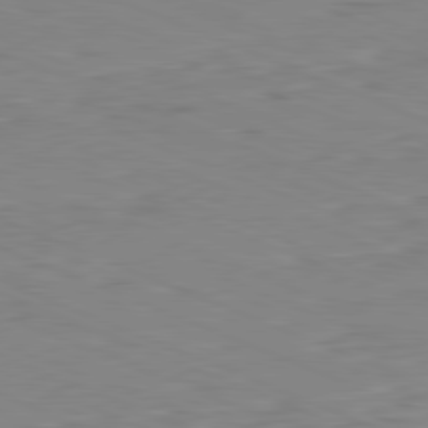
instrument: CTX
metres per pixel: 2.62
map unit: Ap
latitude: -82.0661
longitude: -68.4790
